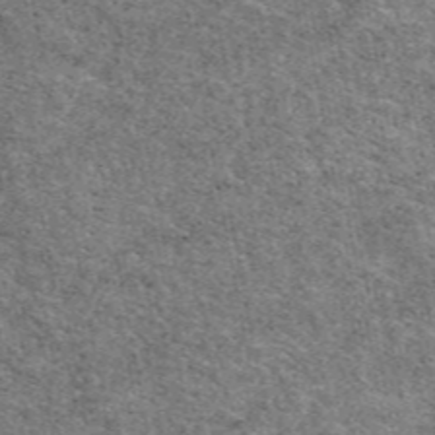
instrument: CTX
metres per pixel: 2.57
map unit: eAb
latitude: 48.2334
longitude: 116.6896
